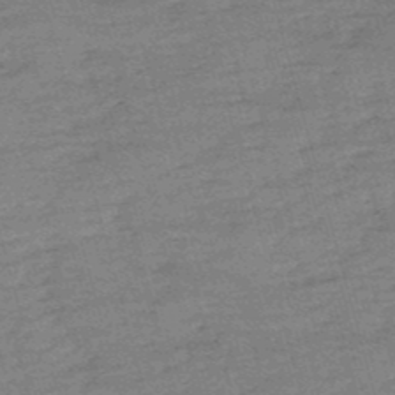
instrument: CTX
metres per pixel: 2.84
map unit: eHb
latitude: -49.2565
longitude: 76.8030
